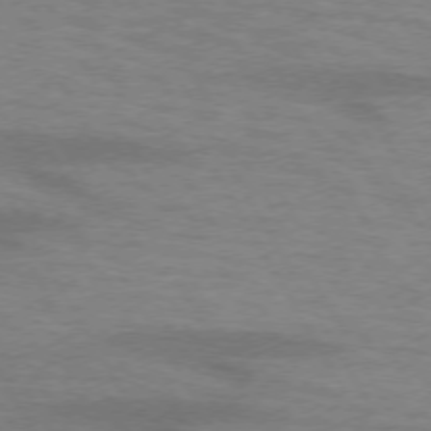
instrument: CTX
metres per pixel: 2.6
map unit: lApd
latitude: 73.3104
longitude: -55.7638
